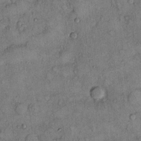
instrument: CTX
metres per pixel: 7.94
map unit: Hto
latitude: 12.0822
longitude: -58.7813
